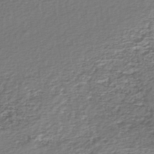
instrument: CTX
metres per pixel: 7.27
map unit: HNhu
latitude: -46.9919
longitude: 103.8422
